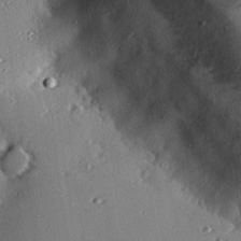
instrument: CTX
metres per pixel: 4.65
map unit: eHh
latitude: 22.6490
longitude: -89.9528
